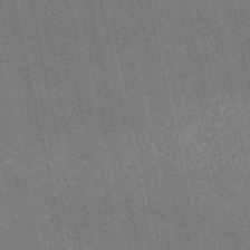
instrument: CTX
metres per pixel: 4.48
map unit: HNb
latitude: -52.9541
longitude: -38.2333
